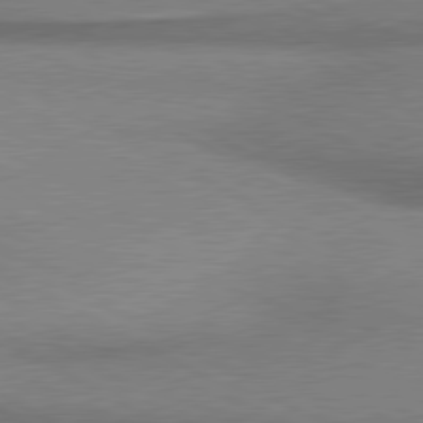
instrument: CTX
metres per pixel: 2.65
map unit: lApd
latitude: 80.2522
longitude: 165.5210
